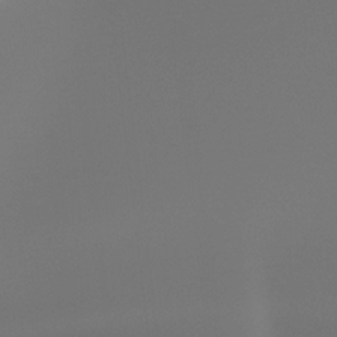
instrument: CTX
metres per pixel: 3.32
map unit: Htu
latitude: -14.2740
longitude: -44.8569
